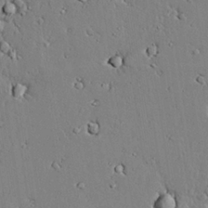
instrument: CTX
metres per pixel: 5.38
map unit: lAvf
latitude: 24.5356
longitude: -110.1956
